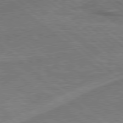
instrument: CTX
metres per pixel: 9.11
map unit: lApd
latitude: 78.8569
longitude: 179.8989
